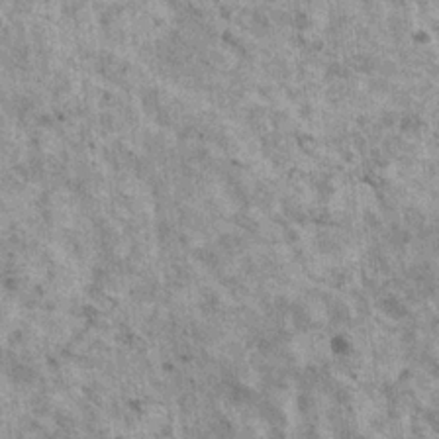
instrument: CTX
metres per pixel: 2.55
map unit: HNhu
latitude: 3.4804
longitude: 4.8030
